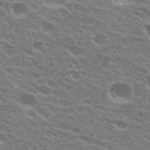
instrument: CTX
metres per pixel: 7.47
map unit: Hto
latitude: 24.0822
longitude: -36.1011
